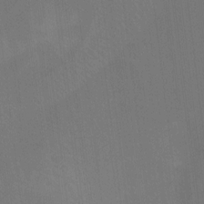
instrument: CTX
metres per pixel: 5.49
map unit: Ht
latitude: -10.3495
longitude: -38.5357
